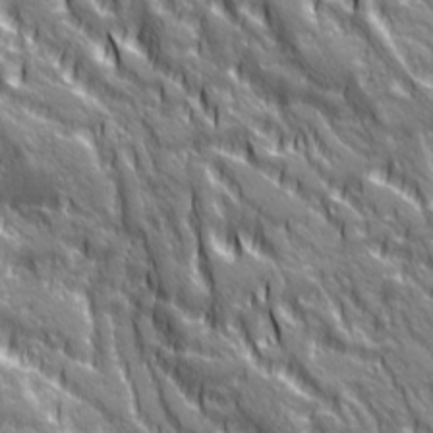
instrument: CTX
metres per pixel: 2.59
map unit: Ave
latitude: 20.3656
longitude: -134.7246
